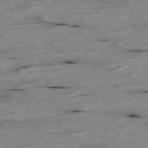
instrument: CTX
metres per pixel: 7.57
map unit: Ap
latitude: -79.6344
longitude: -88.6869
